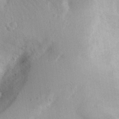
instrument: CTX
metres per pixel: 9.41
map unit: Aa
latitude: 29.8583
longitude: -145.5371
